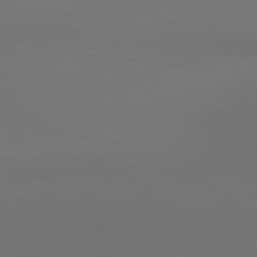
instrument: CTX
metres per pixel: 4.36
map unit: lApd
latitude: 81.2537
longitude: 153.5210
